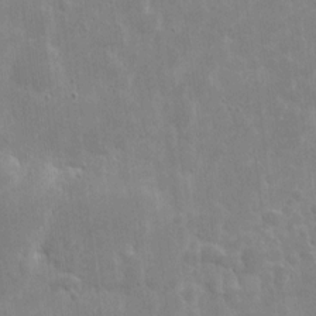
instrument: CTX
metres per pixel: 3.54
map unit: eHh
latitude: 8.4979
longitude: -72.7058
